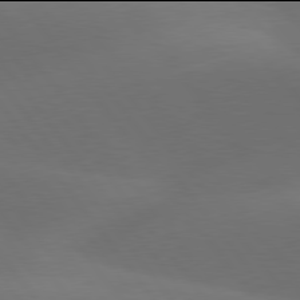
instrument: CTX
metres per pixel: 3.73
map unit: lApd
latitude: 77.9906
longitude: -52.2145
